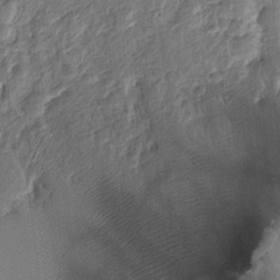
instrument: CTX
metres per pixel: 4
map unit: Htu
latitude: -6.2172
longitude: 155.1809
